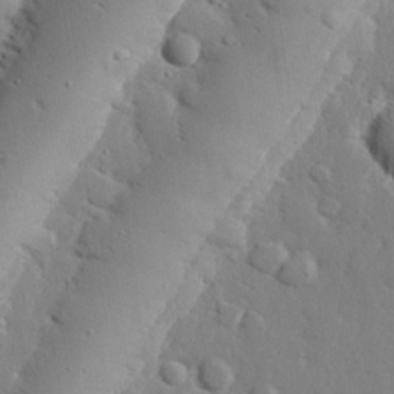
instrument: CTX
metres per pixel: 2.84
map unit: eHh
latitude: 28.7057
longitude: -81.3859
